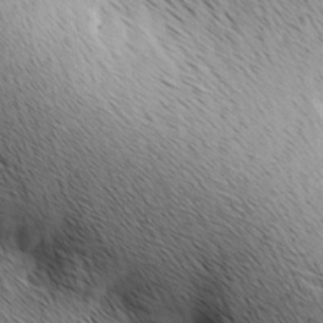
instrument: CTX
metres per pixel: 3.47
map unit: lAa
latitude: 10.1011
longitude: -107.7261
